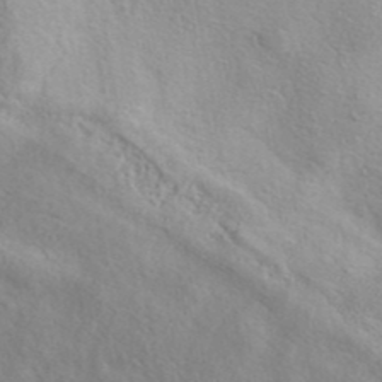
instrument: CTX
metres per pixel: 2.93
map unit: eAb
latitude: 40.4978
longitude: 105.0675
